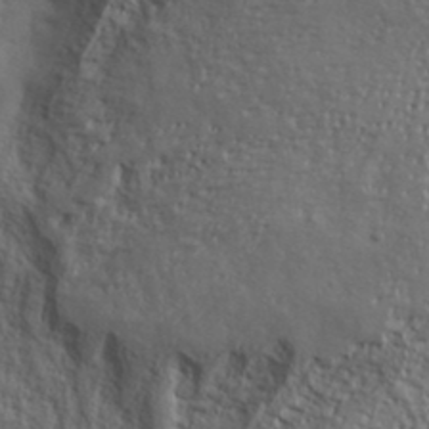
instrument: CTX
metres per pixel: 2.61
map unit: ANa
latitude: 38.4223
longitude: -91.9717
